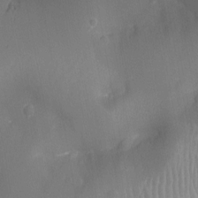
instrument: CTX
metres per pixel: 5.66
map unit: Nhu
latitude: -8.3117
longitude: -72.0822
